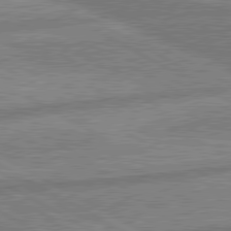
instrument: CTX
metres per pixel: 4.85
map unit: lApd
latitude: 80.2522
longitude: -171.7638
